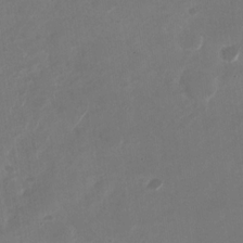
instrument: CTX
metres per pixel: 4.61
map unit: Nhu
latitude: -28.5007
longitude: -70.4790
